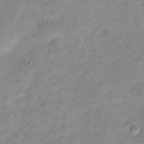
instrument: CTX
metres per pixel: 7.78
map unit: Nve
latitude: -23.2943
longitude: 106.8408
